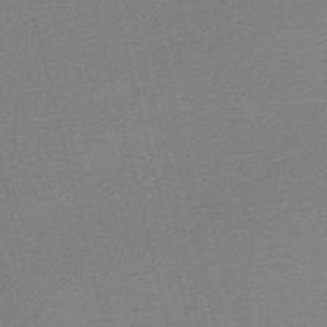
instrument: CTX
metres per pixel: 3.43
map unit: Nve
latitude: -56.8219
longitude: 61.7667
